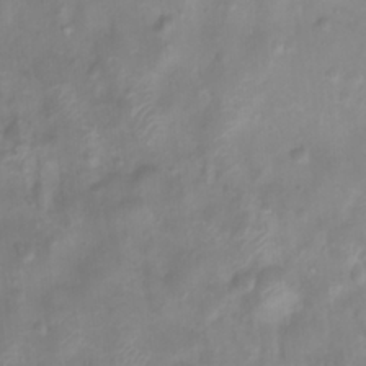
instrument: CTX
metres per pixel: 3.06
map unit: Htu
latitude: 3.0836
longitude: -22.1578
